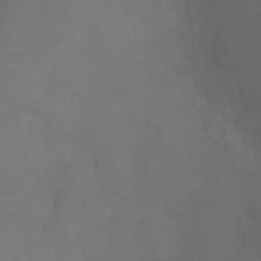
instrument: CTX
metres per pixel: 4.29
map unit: Ht
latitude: -3.9745
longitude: -18.9891
